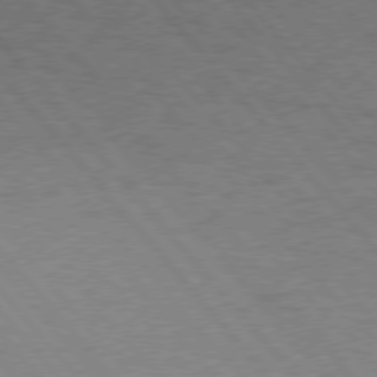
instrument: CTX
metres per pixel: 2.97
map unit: Hpe
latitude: 76.1200
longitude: -144.1011
